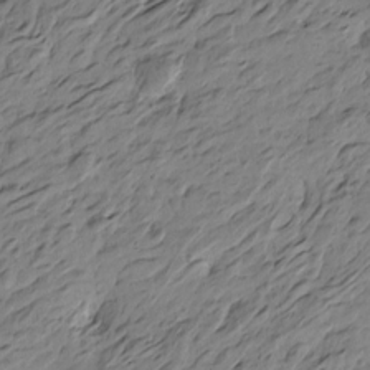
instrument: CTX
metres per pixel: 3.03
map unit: Htu
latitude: -4.8975
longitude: -178.4223
